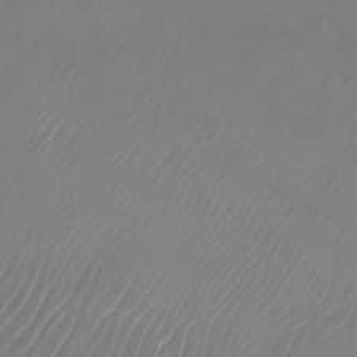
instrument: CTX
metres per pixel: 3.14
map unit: Nhu
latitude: -28.0661
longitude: -71.3293
